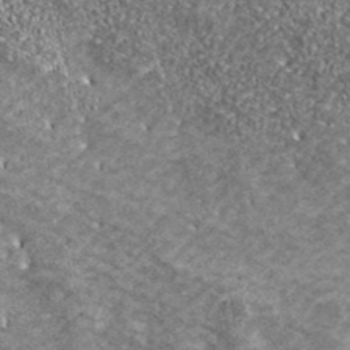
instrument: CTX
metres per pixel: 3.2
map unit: eHh
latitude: 42.7057
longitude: -90.0822
